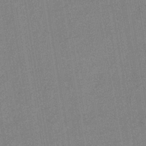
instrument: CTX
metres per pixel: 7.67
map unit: eHb
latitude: -36.1039
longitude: 73.9178
